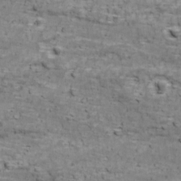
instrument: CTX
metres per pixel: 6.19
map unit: Ave
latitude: 18.1200
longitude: -134.1200
